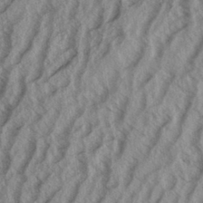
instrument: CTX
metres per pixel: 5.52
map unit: eHh
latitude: 33.7261
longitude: -140.0255
